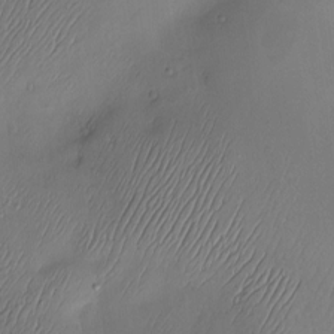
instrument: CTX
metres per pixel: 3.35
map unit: Nve
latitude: -10.4251
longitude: 173.4832
